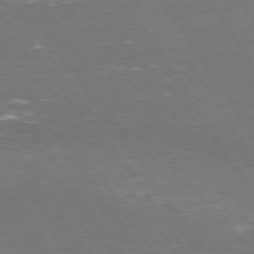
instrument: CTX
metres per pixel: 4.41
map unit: Hpe
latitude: 74.1011
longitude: -123.9906
